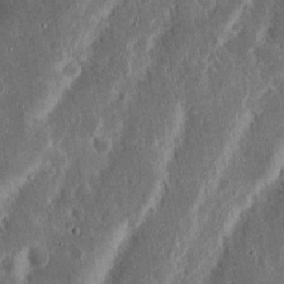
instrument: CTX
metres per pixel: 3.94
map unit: Nhu
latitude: 15.3671
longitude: -74.1956
